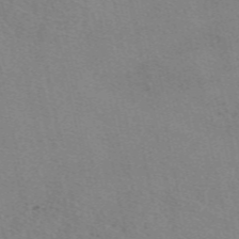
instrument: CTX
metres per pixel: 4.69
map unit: eAb
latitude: 50.5734
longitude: 109.2754
